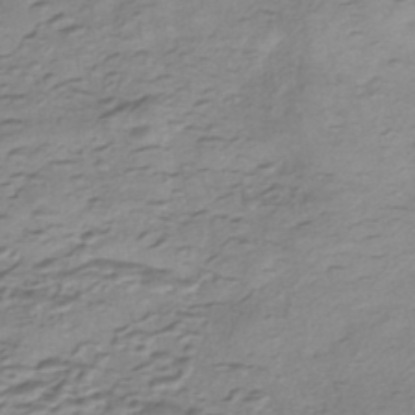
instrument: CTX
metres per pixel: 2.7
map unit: eHh
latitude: -43.4076
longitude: 120.0661
